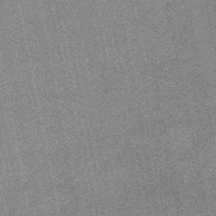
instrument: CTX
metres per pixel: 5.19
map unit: HNb
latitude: -52.1794
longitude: -42.1389
